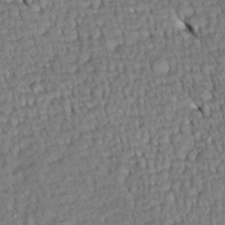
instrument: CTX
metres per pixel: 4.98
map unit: Htu
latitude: -5.2565
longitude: 153.6721
